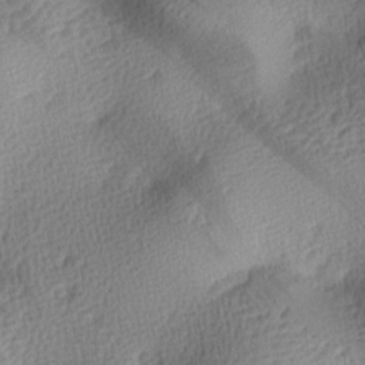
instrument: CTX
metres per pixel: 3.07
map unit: lAa
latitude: -10.1039
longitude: -125.0458
